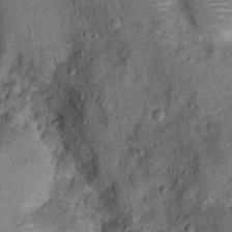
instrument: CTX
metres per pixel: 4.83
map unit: Ht
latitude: 11.8395
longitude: -39.1970
